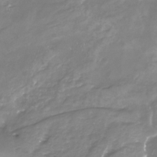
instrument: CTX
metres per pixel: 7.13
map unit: Nhu
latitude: -22.6330
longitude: -57.1025
